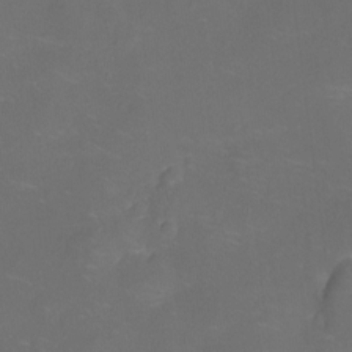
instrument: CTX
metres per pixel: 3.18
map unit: Nhu
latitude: -14.4818
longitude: -24.5167
